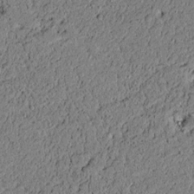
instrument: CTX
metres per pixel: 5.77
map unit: lAvf
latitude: 5.7072
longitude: 168.0661
